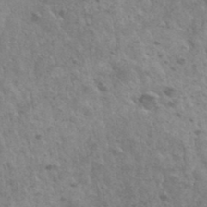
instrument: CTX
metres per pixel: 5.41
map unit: Hto
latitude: 35.2537
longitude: -50.2144
